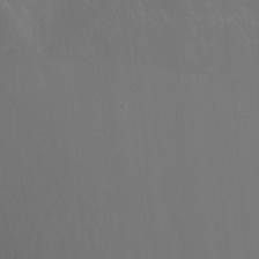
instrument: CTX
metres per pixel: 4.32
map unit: Nhu
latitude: -7.9556
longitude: -74.9703
